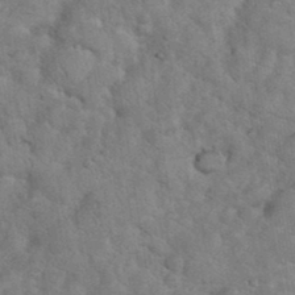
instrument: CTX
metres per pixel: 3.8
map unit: eHh
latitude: 36.2145
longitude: -64.4223
